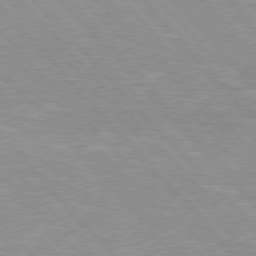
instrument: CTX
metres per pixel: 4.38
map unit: Hpe
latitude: 76.2711
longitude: -152.4790
